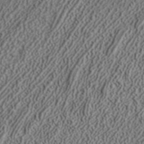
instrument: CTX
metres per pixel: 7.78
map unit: ANa
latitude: 37.8772
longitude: 20.0850
